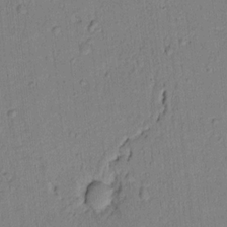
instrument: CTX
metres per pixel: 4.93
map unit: lAvf
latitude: 8.1767
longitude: 169.4832
